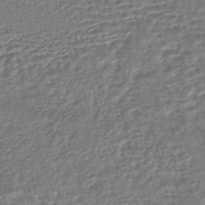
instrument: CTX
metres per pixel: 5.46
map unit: HNhu
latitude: -43.5588
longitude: 107.4455
